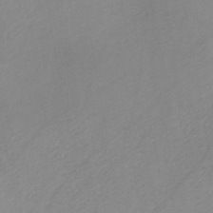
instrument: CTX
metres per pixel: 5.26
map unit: HNb
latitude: -44.7841
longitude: -42.8758
